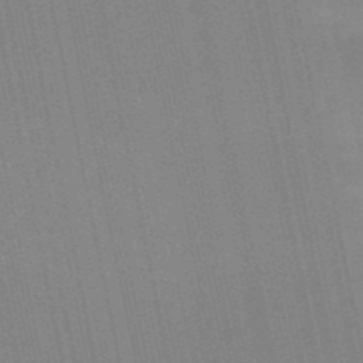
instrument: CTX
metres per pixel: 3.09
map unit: HNb
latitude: -52.0850
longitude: -45.3859
